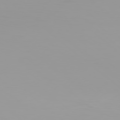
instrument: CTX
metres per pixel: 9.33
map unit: Hpe
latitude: 78.1767
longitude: -145.9528
